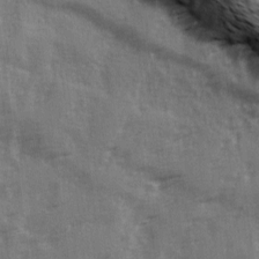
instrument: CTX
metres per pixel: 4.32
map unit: Ave
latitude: 2.3278
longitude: -111.3860
